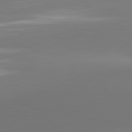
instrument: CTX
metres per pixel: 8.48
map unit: lApd
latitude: 81.6883
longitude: -162.2712
